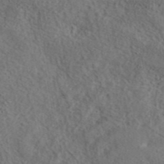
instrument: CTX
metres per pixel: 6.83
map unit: eAb
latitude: 43.4238
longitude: 115.2754
